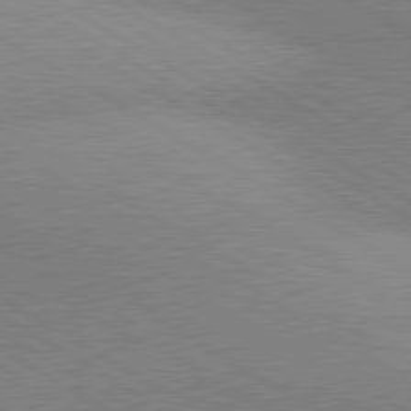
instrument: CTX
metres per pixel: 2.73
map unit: lApd
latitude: 80.5735
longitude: 126.2550
